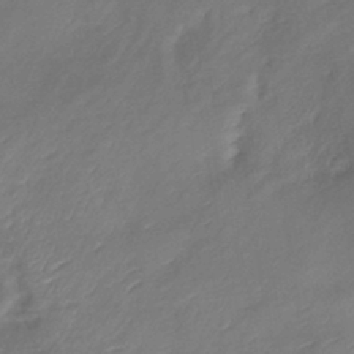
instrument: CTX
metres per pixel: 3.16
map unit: lHb
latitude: -39.3321
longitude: 74.6897
